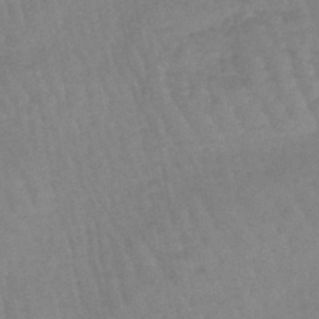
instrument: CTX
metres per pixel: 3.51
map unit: eHb
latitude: -45.3888
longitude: 80.3307
